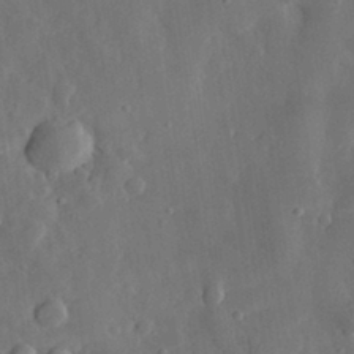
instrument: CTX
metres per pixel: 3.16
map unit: eHh
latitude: 30.4412
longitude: -78.2334
